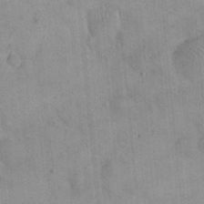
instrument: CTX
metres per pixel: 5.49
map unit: eHh
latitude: 24.6868
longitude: -65.4237
